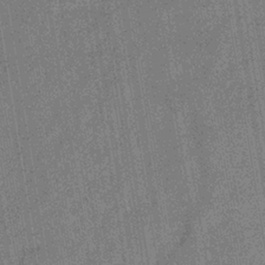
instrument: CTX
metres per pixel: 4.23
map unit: eHb
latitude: -34.5763
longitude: 80.5763
